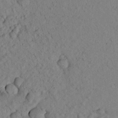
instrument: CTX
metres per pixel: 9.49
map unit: Aa
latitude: 23.6316
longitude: -148.2523
